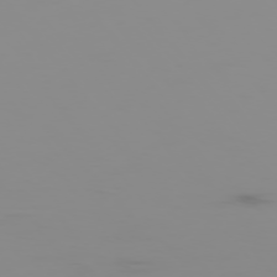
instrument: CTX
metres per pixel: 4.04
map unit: Hpe
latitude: -75.8990
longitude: -10.2712
